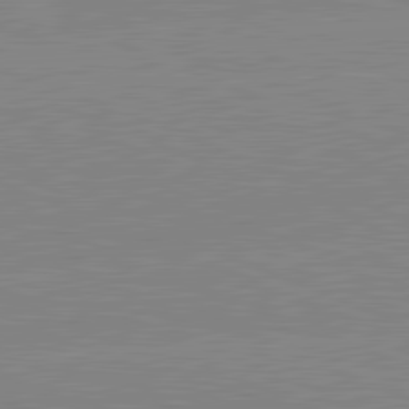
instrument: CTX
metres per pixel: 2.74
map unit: lApd
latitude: 81.7261
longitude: -157.8205
